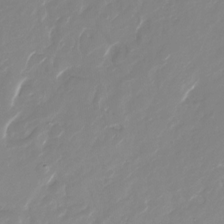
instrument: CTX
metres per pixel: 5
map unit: Nhu
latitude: -28.0283
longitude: -71.7638
